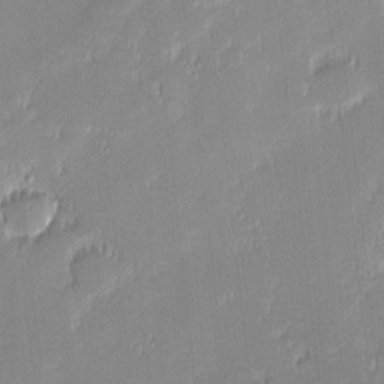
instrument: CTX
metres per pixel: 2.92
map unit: eHh
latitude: -2.6707
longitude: -82.5923
